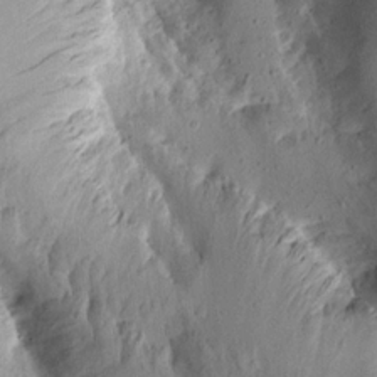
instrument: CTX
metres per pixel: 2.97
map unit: Aa
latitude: 13.4427
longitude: -141.2914
